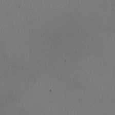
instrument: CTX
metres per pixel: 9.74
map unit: HNhu
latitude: -0.8786
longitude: -0.5734
